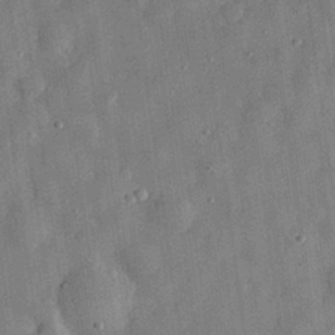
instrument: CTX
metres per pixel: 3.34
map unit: eHh
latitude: 30.4412
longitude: -75.1214
